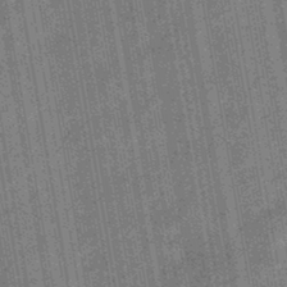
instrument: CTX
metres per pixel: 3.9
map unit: eHb
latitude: -44.2740
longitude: 87.8989
